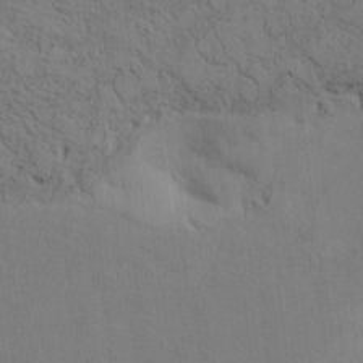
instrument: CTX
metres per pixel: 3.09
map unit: Htu
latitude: 3.7449
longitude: 151.9367
